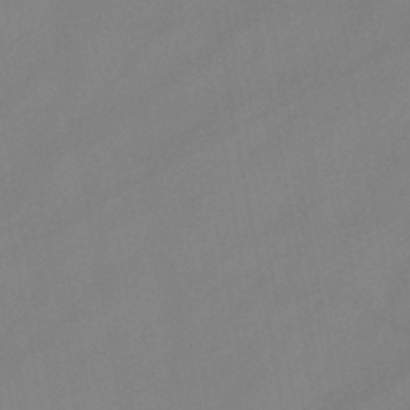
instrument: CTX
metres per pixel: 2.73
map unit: lHb
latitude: -45.8422
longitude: 75.3888
